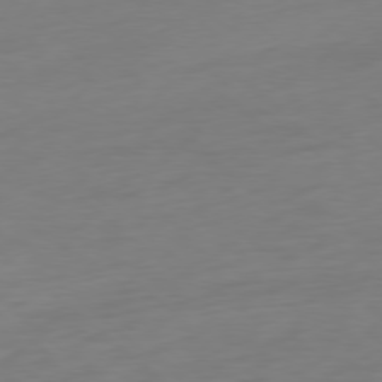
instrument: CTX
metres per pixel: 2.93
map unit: Ap
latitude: -78.6140
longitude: -67.2537
